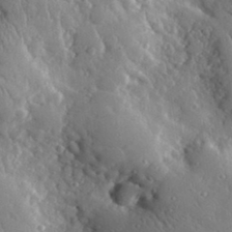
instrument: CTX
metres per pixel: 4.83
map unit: lHvf
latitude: 33.1025
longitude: -84.8002
